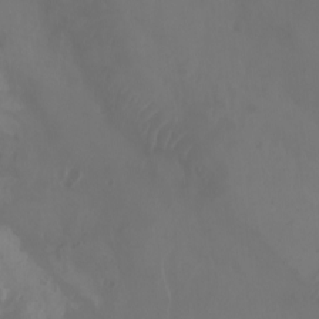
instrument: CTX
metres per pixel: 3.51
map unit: Aa
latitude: -7.8800
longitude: -79.1781
